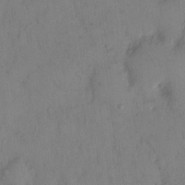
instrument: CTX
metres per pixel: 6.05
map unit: eHh
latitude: 13.0837
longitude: -62.0822
